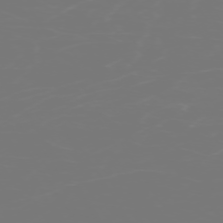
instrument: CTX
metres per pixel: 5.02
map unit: Hpe
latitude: -73.9745
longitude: 5.2754
